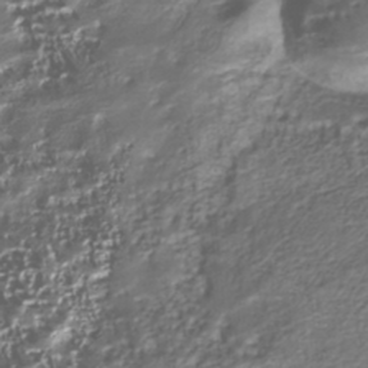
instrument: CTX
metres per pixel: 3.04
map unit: Nhu
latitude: -39.5588
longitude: -82.8569
